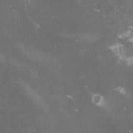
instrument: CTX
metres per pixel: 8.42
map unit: lHvf
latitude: -14.1039
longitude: -99.5938
